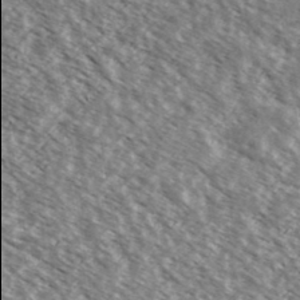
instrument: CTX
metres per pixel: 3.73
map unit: Ave
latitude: 37.9717
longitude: -109.9906
